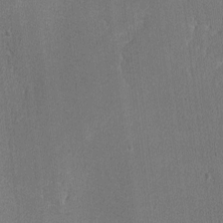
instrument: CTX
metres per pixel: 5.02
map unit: lAvf
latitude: -8.5196
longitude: -113.3293
